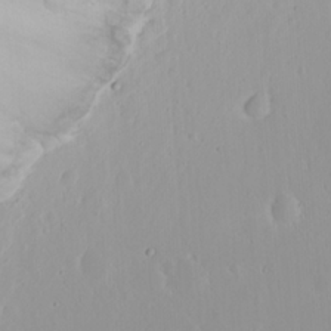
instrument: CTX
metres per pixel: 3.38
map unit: Nhu
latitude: 23.7638
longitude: -63.4238
